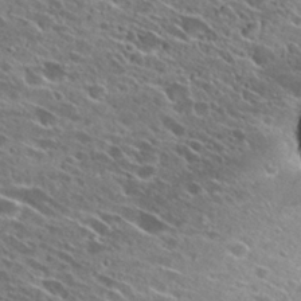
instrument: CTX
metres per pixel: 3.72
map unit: Hto
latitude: 27.8017
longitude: -43.7072
